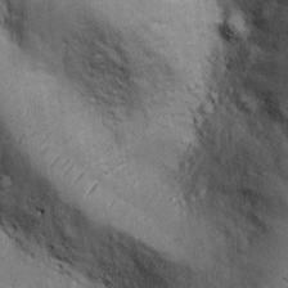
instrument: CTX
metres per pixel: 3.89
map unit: Ht
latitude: -3.1053
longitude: -13.4994
